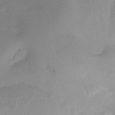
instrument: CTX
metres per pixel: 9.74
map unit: HNhu
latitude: -27.8989
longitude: 75.3321
